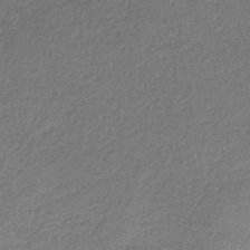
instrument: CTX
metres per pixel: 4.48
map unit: lHb
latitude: -36.2550
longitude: 59.7666
